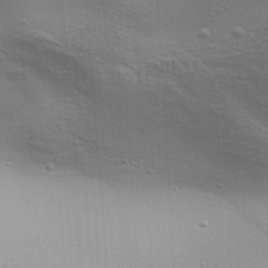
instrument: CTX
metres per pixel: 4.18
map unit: Aa
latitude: 32.3656
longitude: -133.5560
